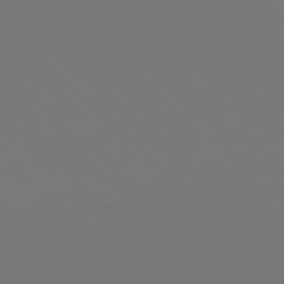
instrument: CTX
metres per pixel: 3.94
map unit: Hpe
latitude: 77.9528
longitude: -175.3293
